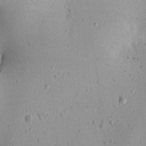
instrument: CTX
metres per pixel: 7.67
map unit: Aa
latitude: 13.0081
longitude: -140.3845
